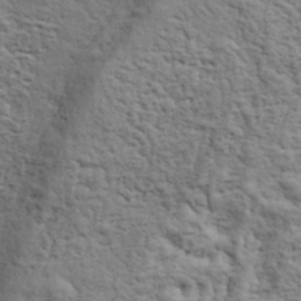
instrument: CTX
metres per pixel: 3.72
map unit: eHh
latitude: 37.3104
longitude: -81.9528
